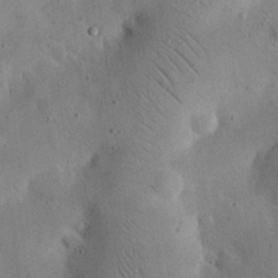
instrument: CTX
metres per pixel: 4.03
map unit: eHh
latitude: 25.3481
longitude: -68.4412
